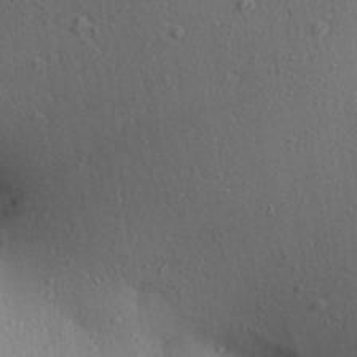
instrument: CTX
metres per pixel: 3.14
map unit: Aa
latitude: 27.2348
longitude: -143.1592
